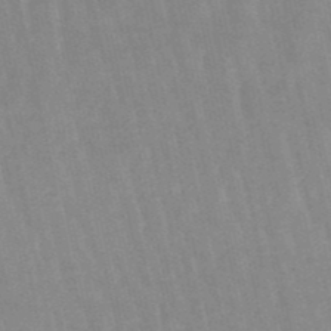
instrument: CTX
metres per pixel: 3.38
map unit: lHb
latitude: -48.5385
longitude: 73.1242
